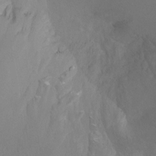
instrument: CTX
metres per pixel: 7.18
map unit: Ht
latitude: -1.9745
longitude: -17.3860
